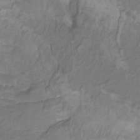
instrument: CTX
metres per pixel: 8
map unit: Htu
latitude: -13.0487
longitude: -69.9150
